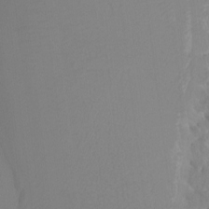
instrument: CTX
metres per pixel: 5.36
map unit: Ht
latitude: -3.6154
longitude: -27.8206
